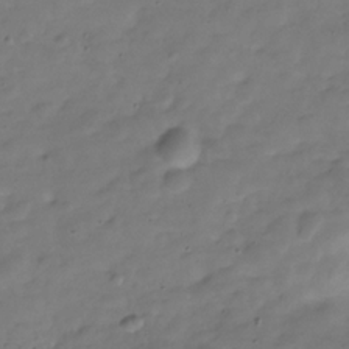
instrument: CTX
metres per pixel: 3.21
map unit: Hve
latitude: -30.5385
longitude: 91.6911
